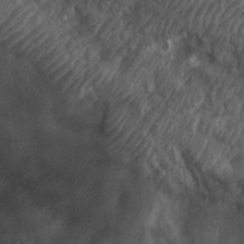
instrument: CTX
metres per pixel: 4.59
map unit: eHh
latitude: 30.5924
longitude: -74.3467
